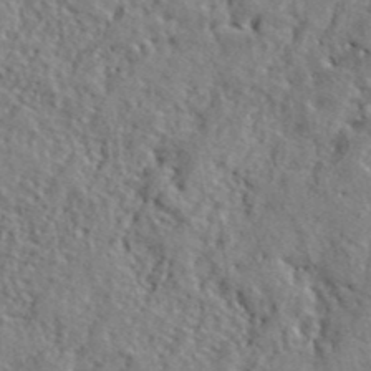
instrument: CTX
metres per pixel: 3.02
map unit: lHvf
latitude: 41.2348
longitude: -88.6302
